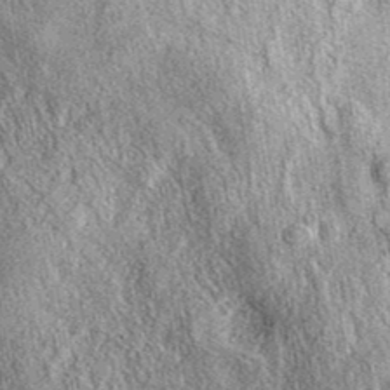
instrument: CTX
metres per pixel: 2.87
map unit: eAb
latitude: 39.3104
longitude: 108.1984
